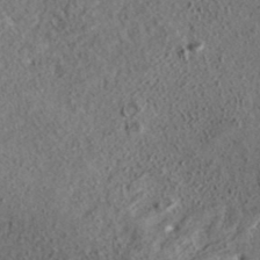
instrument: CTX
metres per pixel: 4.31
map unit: ANa
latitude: 37.3860
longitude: 19.2754
